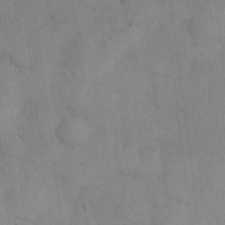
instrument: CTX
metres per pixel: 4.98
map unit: Hto
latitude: 4.6301
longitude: -60.8569
